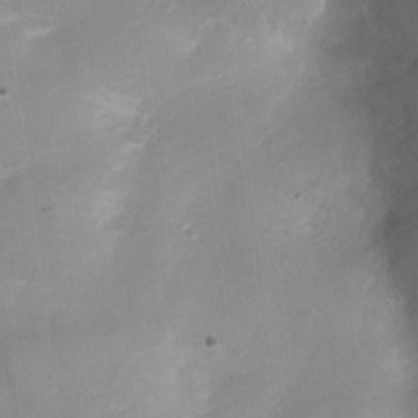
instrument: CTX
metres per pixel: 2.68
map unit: Nhe
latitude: -20.0094
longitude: 144.2928
